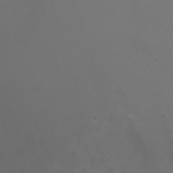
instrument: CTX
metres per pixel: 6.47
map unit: Aa
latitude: -7.6722
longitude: -77.6505
